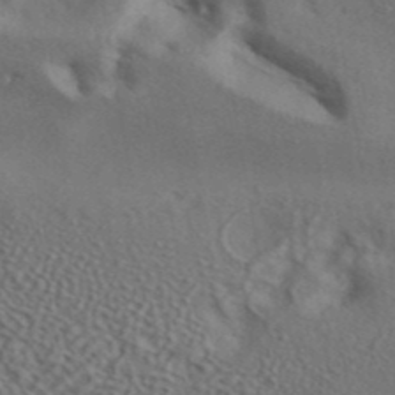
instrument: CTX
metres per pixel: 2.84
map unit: ANa
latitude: 42.5357
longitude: 55.8800
